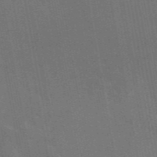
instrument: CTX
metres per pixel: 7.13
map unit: eAb
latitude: 46.7436
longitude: 122.0283
